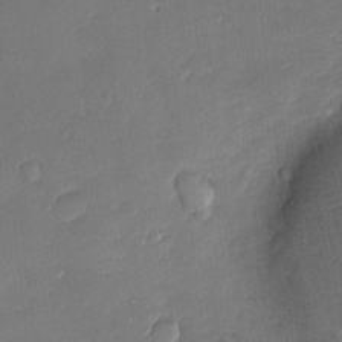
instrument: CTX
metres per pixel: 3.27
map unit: Nve
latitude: -7.1431
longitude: 175.0675
